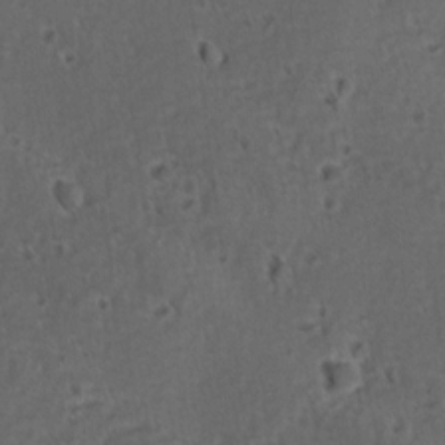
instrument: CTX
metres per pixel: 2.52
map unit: lAvf
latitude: -9.8800
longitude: -120.1389
